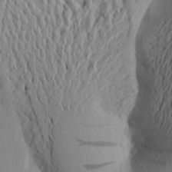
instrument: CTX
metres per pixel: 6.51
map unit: Aa
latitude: 24.6679
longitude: -149.8394
